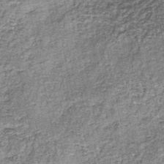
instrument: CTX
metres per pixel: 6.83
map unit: lHb
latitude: -38.1039
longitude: 64.9542
